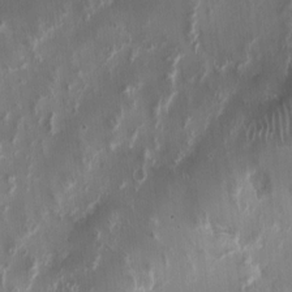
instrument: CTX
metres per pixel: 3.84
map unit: HNhu
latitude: 1.0080
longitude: -3.6316
